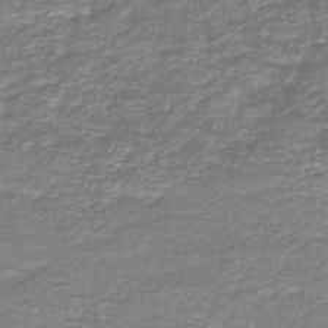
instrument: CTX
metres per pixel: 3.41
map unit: HNb
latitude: -44.4629
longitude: 50.3306
